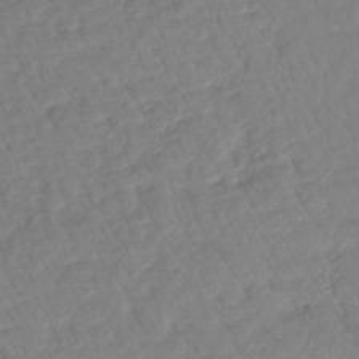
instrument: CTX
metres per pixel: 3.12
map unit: lHb
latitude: -38.0661
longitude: 70.0094
